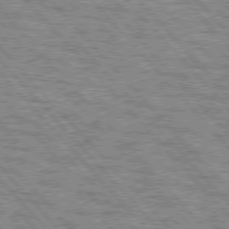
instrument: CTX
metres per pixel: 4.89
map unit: lApd
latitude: 77.0647
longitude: -71.4426
